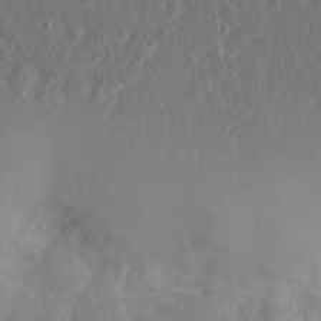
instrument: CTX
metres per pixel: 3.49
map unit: Nhu
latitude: 3.1214
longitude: -15.2726
